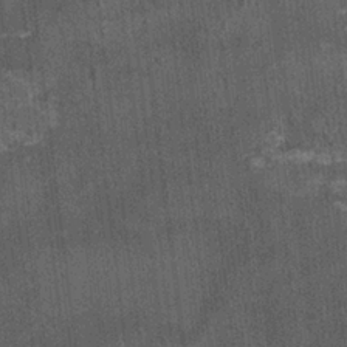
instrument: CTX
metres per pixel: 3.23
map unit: HNhu
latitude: 3.9717
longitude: 4.8408
